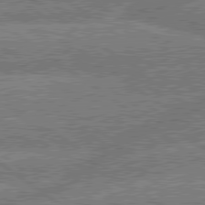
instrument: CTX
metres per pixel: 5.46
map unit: lApd
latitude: 79.8206
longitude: -160.4979
